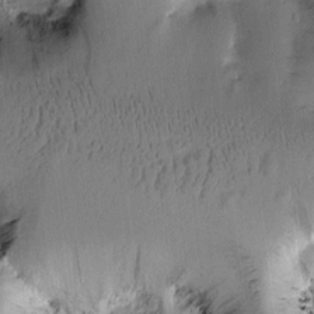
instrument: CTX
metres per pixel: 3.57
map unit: Htu
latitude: -0.4629
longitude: 171.9556
